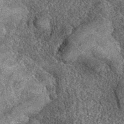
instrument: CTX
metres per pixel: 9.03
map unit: eAb
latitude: 38.8758
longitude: 108.6707
